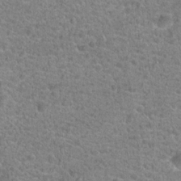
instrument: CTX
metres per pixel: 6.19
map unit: Hto
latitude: 20.0444
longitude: -42.7435
